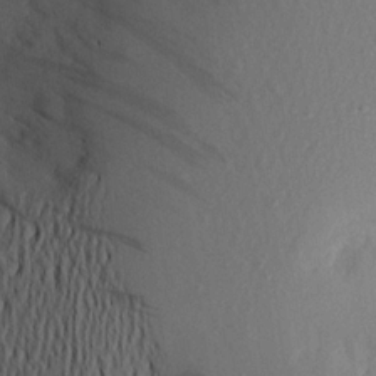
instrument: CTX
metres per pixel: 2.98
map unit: Aa
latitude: 20.3845
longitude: -145.6694
